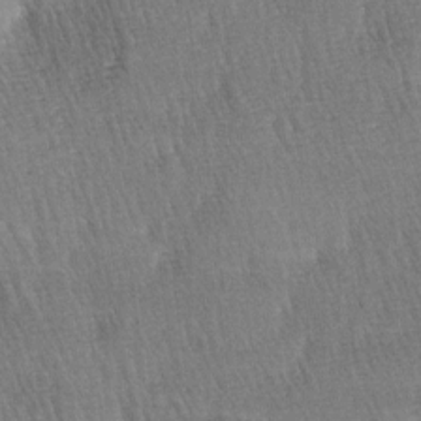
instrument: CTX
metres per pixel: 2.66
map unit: lAa
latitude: -3.8800
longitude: -121.5182
